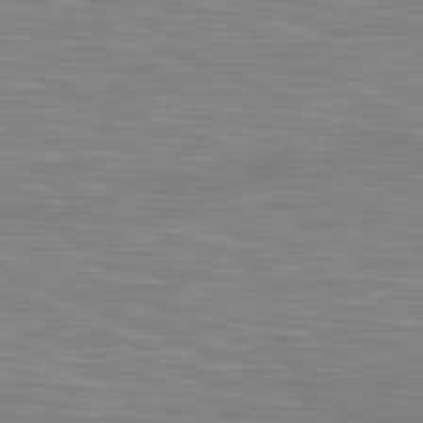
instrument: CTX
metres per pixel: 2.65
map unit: lApd
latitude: 81.4993
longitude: -171.9906
